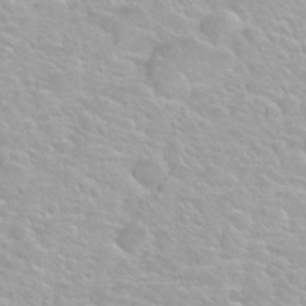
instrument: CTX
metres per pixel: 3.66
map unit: Nhu
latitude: 27.9150
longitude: -53.4049
